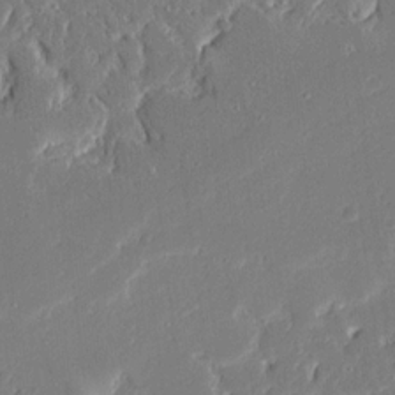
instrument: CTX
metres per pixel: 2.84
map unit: Ave
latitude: 15.4994
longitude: -140.1388
